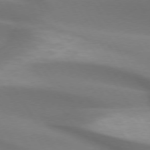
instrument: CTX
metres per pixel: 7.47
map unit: lApd
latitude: 74.1011
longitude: -50.1577
